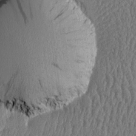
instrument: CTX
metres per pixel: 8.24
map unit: Htu
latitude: -5.6533
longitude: 176.0094
